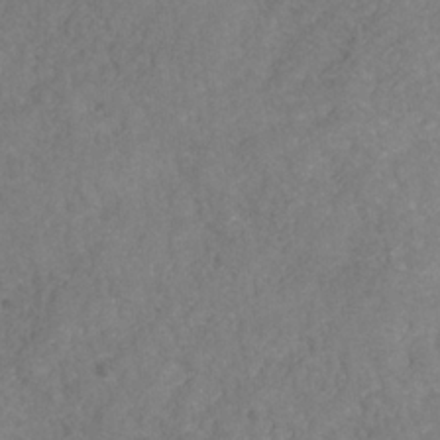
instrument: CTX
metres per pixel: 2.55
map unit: HNhu
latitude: -28.5385
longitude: 74.9164
